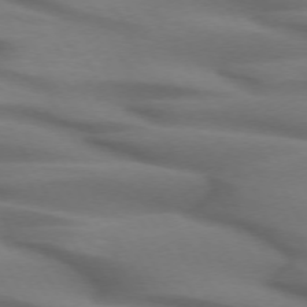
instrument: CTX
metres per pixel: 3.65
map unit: lApd
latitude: 71.8961
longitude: -51.8205
